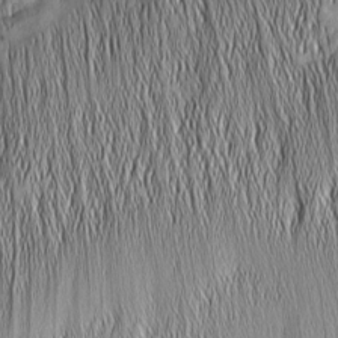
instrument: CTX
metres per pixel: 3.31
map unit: Nhu
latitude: -4.8786
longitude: -152.2334
